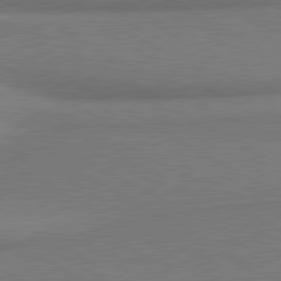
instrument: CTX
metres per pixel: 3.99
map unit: lApd
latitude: 80.5546
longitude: 166.5385
